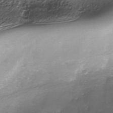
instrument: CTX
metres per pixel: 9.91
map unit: Nhe
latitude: -37.6344
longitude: -112.3278
